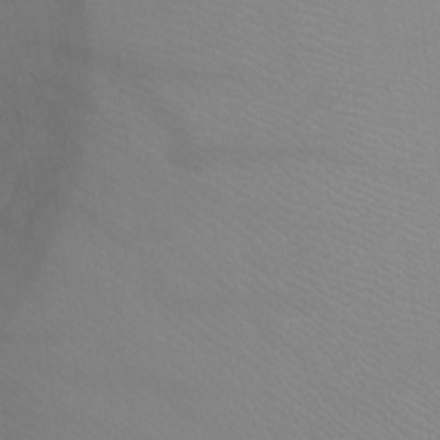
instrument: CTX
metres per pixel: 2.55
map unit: Ht
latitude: -6.7463
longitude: -33.9717
